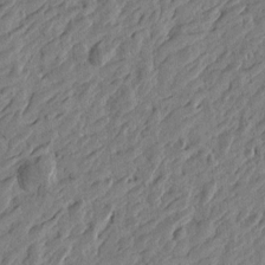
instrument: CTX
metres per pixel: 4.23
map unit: Htu
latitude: -3.8800
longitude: -179.2726
